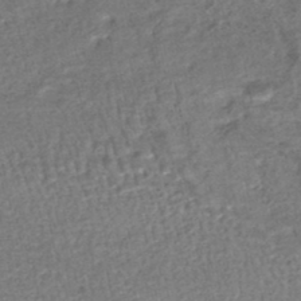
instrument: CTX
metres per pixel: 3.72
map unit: HNhu
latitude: -47.7666
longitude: 102.1417
